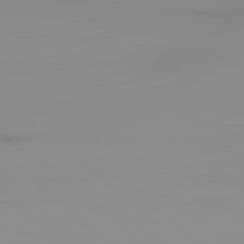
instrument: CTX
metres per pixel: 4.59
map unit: Ap
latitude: -77.9556
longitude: -62.6491
